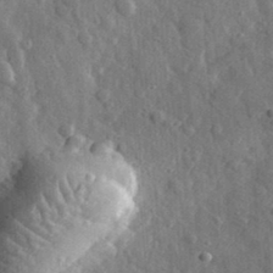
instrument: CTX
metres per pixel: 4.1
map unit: eHh
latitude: 33.5182
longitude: -80.4034
